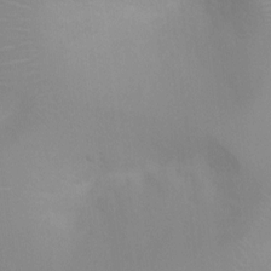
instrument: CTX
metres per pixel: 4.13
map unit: Ht
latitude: 3.3481
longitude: -25.3859
